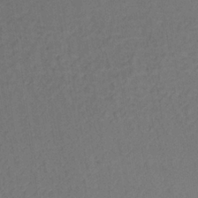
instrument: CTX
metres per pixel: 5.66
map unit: lHb
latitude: -35.3321
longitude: 63.7477
